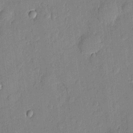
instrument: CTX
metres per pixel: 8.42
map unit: eHh
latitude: 4.7624
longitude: -73.0459
